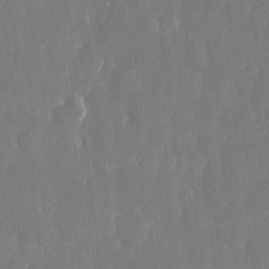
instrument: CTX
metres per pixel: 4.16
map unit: eHh
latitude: 13.9717
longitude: -72.1200
